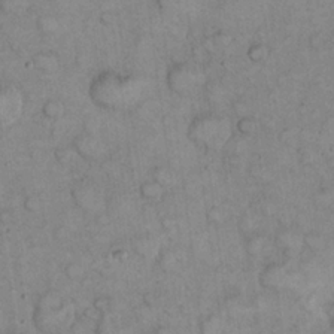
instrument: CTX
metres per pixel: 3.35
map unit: eHh
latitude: 22.7435
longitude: -58.7435
